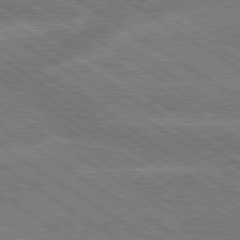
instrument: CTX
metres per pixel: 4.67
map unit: lApd
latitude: 79.5938
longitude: -162.0633
